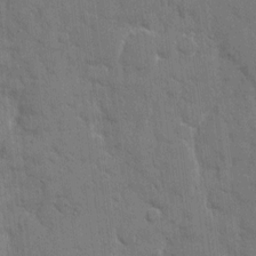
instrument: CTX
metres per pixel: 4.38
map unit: eHh
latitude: 8.6302
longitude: -67.8772
